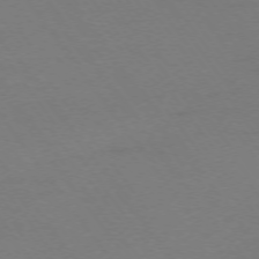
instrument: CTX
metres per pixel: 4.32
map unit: Ap
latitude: -74.5007
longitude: -73.1215
